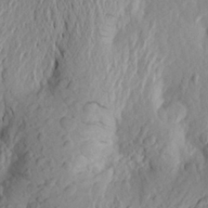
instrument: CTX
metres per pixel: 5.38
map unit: Aa
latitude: 24.9324
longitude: -149.5182
